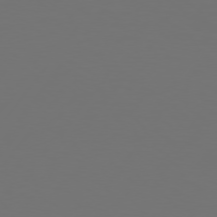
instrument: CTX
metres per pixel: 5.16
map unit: Hpe
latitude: 74.9514
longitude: -129.7827
